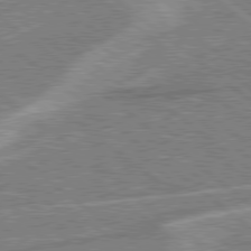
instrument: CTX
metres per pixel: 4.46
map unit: Hpe
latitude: 78.9703
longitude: -168.1578
